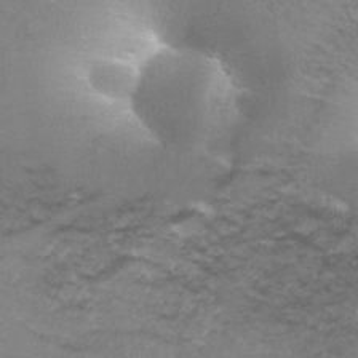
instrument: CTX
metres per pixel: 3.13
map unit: Hto
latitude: 38.0822
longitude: -41.6504
